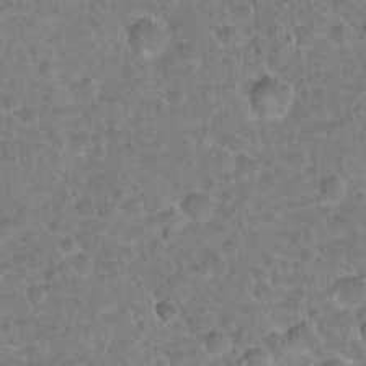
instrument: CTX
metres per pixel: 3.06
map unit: Hto
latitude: 21.5182
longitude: -48.2334
